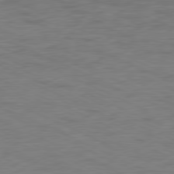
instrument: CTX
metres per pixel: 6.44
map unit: Ap
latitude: -78.2172
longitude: -73.4616
